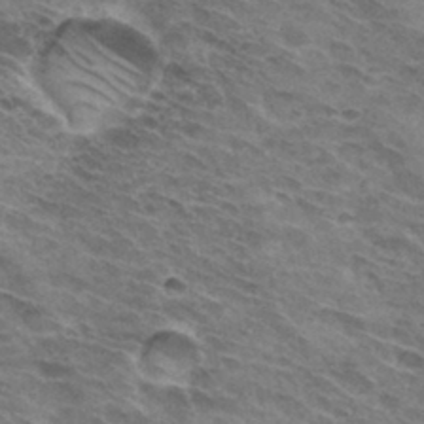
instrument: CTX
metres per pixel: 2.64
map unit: Hto
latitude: 31.9906
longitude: -45.5182
